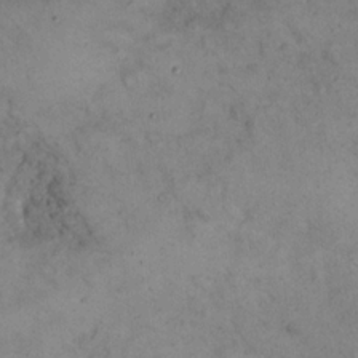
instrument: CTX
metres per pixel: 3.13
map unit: eHh
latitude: 21.3293
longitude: -60.2711
